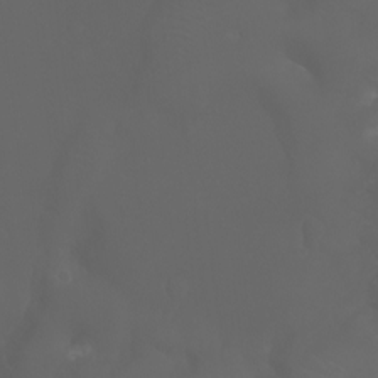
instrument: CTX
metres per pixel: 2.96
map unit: Htu
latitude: -7.1242
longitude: -72.1578
